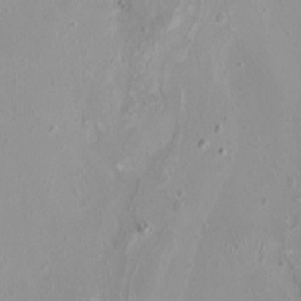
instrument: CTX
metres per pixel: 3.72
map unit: HNhu
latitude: 3.6505
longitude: 5.4076
